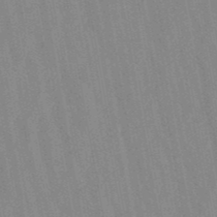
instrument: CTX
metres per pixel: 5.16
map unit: lHb
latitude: -48.5007
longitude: 73.3320
